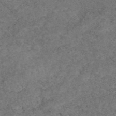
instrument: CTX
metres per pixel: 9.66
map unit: eAb
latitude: 47.6505
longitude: 116.1416
